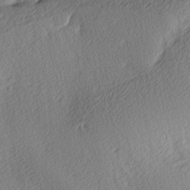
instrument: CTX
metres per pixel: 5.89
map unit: Ave
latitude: 3.9150
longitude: -112.7813
